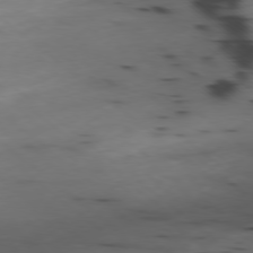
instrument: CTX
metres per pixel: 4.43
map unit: Ap
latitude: -78.9541
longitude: -59.7261
